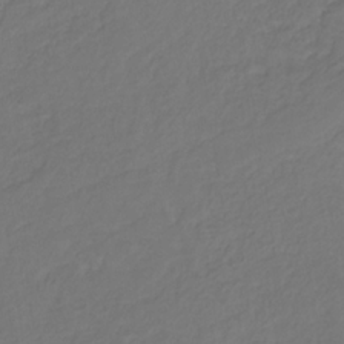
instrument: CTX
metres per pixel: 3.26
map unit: eHb
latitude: -30.0661
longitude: 64.9353
